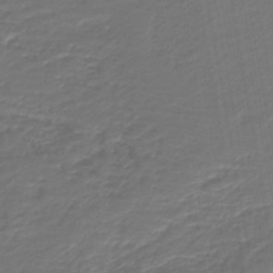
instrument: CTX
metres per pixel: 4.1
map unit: HNb
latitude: -42.6140
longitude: 51.7478
